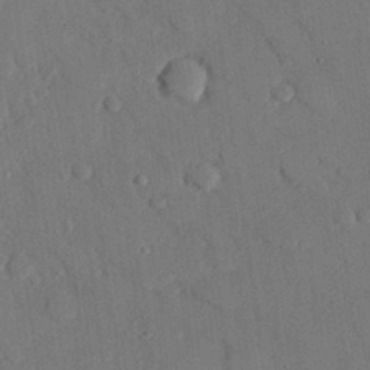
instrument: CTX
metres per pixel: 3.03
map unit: eHh
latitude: 27.0836
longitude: -80.1956
